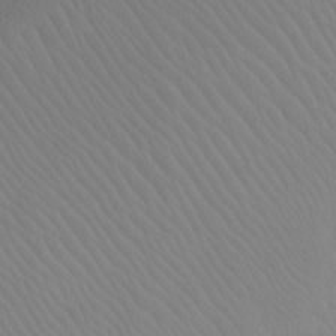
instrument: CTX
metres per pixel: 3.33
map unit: Ht
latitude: -8.5007
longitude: -37.1970
